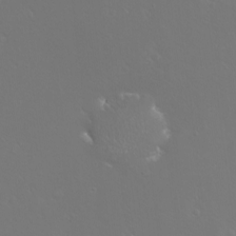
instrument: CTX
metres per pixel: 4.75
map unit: eHh
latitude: -11.0109
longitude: -65.2537
